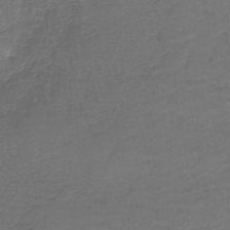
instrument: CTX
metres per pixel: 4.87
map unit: lHb
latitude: -43.8800
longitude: 59.3509
